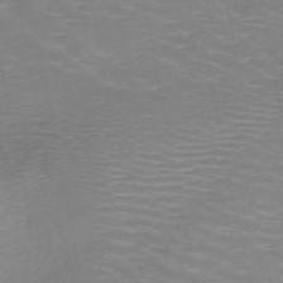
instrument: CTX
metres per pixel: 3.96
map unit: HNb
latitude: -48.4818
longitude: -46.7436
